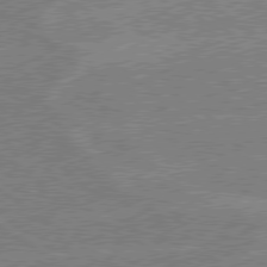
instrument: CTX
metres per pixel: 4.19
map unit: Hpe
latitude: 79.0837
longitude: -133.1592
